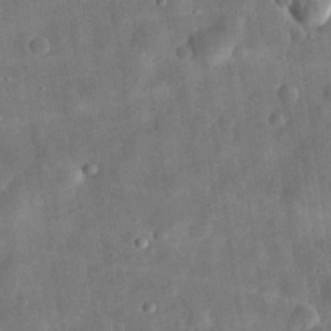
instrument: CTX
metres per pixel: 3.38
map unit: eHh
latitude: 32.4601
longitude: -75.2726
